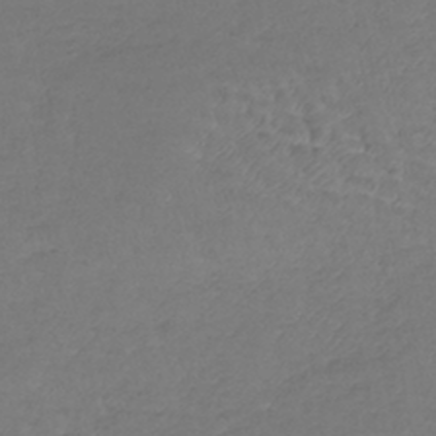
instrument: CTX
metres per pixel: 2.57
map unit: lHb
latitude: -42.0283
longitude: 72.7085
